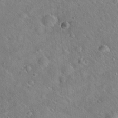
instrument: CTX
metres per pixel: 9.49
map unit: Hto
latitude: 20.1389
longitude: -53.3482
